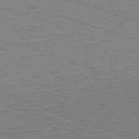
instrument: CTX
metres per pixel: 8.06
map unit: Hpe
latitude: -82.5951
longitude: 13.8989
